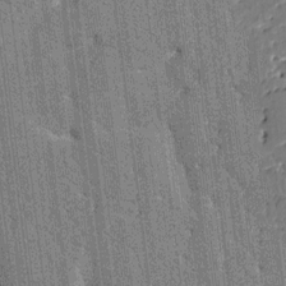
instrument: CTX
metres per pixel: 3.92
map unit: HNhu
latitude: 5.8205
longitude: -5.7450
